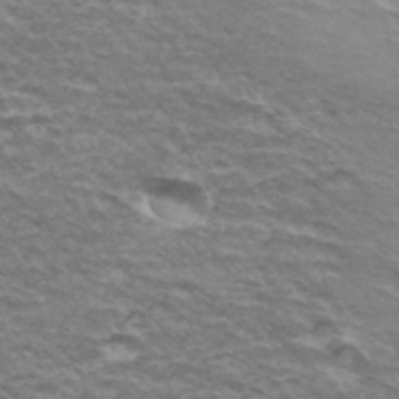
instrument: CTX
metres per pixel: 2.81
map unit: Hto
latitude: 35.2914
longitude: -42.7246
